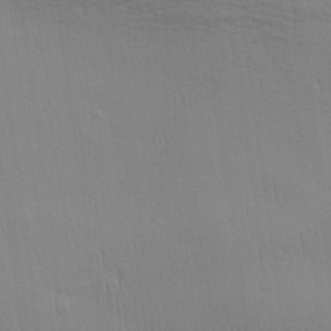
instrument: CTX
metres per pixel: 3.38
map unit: Aa
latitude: 28.3467
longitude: -139.0458
